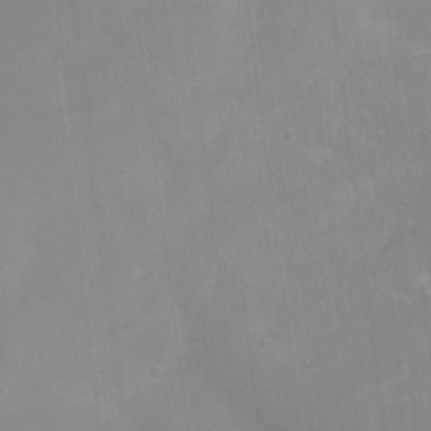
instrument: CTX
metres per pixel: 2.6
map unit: Nhu
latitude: 4.3089
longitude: -16.9136
